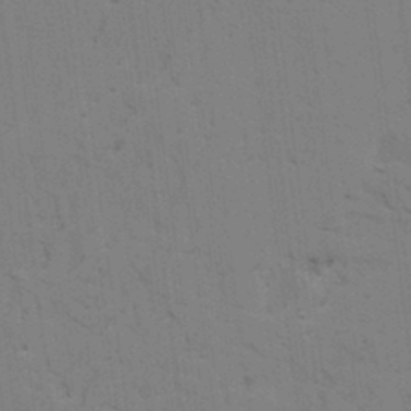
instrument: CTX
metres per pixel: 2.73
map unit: lAvf
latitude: 25.4426
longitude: -111.8584
